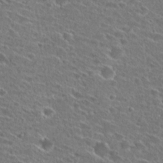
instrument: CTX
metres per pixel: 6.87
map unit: Hto
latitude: 26.6680
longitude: -46.4223
